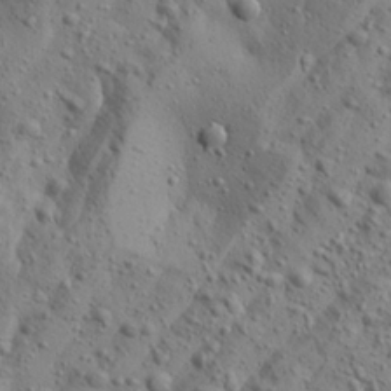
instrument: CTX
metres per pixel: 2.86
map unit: Aa
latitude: 23.5749
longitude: -143.8017
